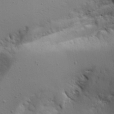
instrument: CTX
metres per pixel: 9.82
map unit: Aa
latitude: 18.4034
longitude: -125.7638
